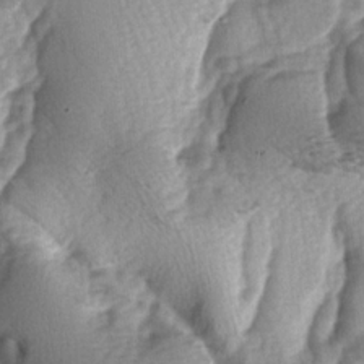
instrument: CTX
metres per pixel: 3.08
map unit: lAa
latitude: -6.1039
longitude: -126.1578
